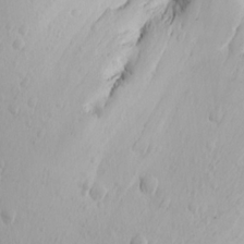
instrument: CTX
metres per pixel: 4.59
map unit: Aa
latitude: 18.7813
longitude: -144.0444
